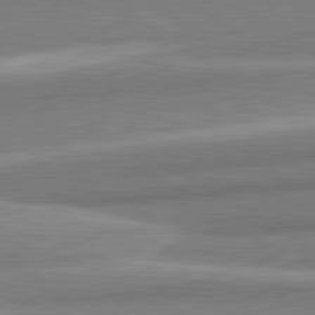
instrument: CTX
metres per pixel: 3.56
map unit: lApd
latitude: 82.1577
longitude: 178.6896
